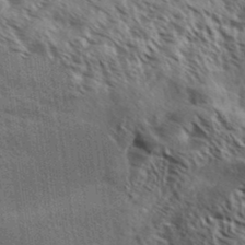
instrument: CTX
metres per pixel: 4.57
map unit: Aa
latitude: 32.4979
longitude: -139.6883
